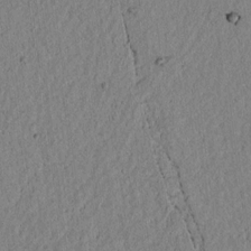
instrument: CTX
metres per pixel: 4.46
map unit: lAvf
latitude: 7.2726
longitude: 163.8422
